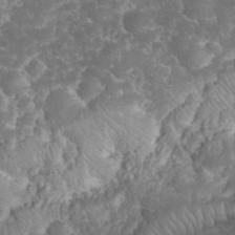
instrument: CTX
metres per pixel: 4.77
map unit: eHh
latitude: 32.9325
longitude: -63.7072
